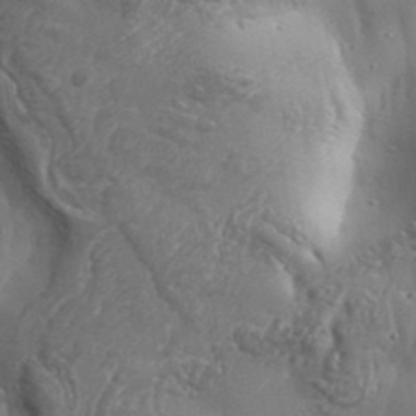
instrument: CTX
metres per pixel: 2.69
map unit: Aa
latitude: 33.0647
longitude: -134.2900
